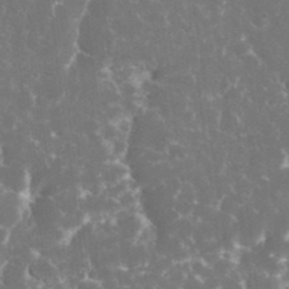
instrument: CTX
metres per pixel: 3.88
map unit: eHh
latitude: 34.5545
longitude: -62.5735
